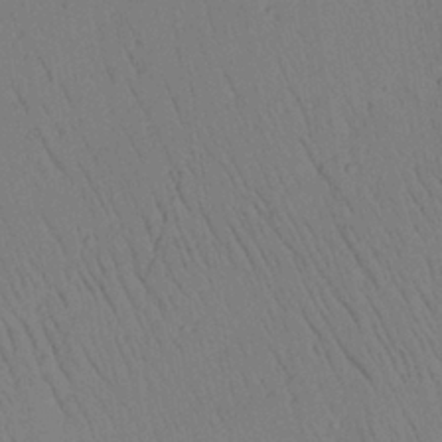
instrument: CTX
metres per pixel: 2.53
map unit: Aa
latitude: 26.2334
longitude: -137.5560
